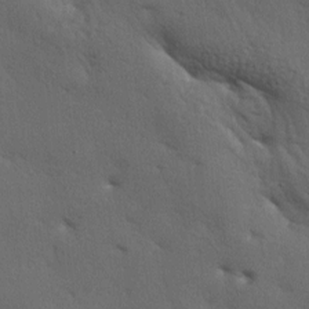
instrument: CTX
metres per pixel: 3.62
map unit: lAa
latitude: -6.8786
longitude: -125.2537
